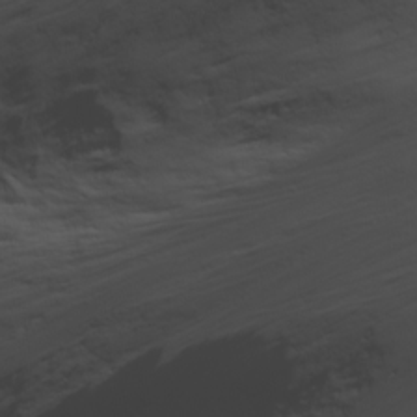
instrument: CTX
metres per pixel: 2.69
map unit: Ave
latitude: 18.2333
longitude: -133.8017
